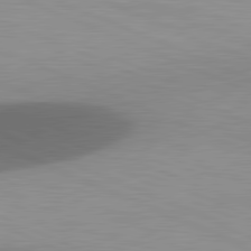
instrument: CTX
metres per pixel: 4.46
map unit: lApd
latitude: 81.6127
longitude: 137.7099
